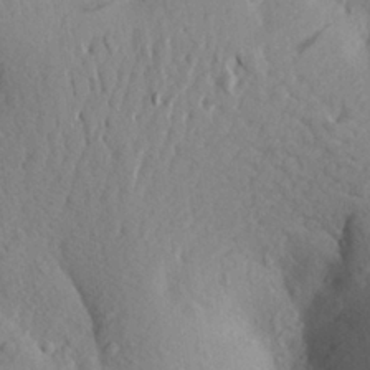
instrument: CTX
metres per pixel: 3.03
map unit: Aa
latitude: 25.1025
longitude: -149.9150
